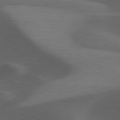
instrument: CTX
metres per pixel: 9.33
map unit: lApd
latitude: 79.1781
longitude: -50.5545
